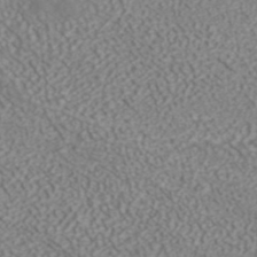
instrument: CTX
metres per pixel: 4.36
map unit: ANa
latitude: 41.6504
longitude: 28.3873
